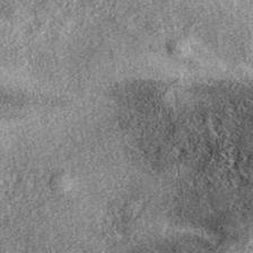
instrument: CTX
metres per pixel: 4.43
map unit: eAb
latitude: 38.5924
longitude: 107.0108
